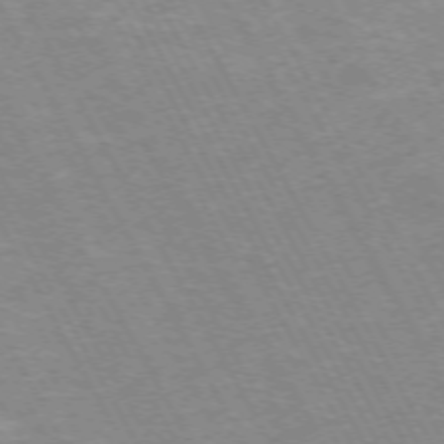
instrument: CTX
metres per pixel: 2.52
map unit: Hpe
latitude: -72.3873
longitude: 9.9556
